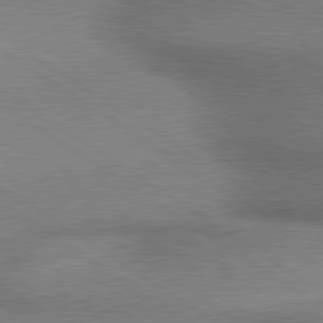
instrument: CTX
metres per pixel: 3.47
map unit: lApd
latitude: 80.0633
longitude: 165.3132
